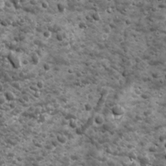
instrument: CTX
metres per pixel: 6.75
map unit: Ave
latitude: 16.7057
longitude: -133.1214
